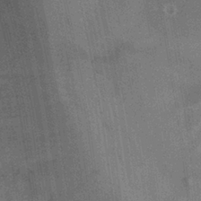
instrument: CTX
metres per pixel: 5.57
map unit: Nhu
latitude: 0.6301
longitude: -17.2159
